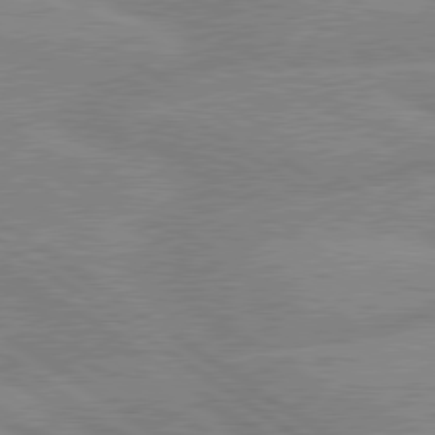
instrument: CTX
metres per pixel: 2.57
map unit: lApd
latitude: 79.5938
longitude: -132.0444
